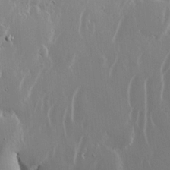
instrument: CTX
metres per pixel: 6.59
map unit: lHvf
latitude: 18.1200
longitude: -117.4804
